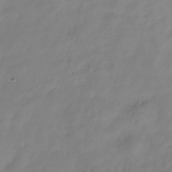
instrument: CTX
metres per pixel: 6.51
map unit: Hve
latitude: -33.4266
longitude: 90.5763
